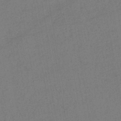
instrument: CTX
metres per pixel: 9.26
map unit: lHb
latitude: -42.2550
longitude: 68.1794
